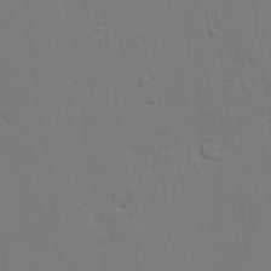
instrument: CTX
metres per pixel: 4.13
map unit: lAvf
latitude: 27.6127
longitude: -108.6301
